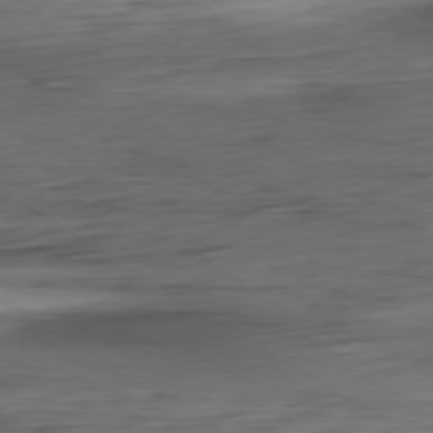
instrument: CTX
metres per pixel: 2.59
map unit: Ap
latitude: -80.8219
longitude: -68.6302
